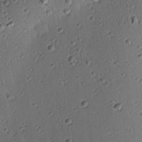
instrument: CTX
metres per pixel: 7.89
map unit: eHh
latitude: 23.2915
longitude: -91.5371
